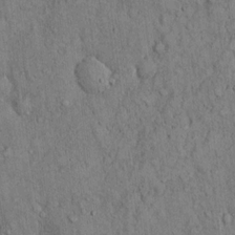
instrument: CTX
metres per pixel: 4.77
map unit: Hto
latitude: 12.8380
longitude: -58.7624
